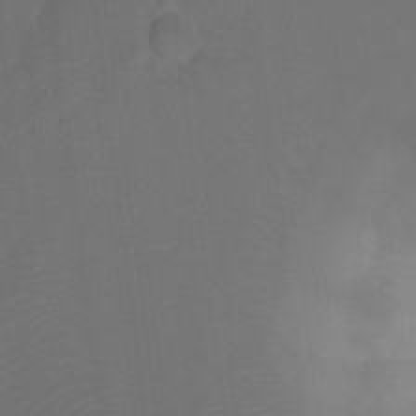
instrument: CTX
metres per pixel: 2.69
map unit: Nhu
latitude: 12.5357
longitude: -27.8583
